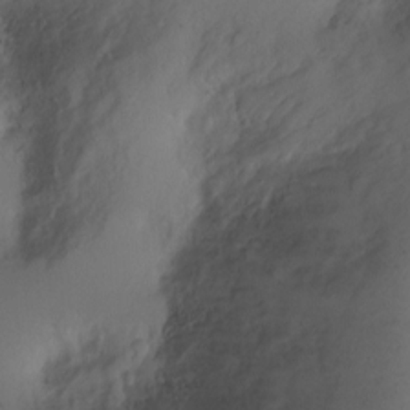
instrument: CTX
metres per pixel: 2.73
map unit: Ht
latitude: -3.5966
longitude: -28.8380
